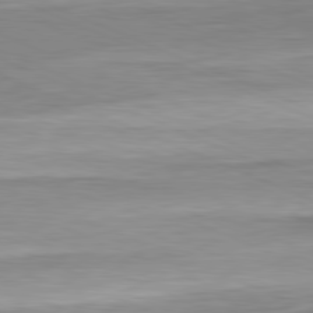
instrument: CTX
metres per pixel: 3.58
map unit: Ap
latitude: -81.9556
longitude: -76.2711
